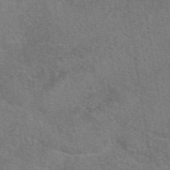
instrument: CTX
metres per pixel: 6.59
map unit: eAb
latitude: 49.2159
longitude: 114.9542
